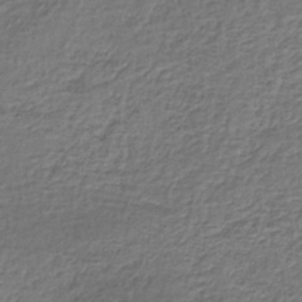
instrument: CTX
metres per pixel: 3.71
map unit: lHb
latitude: -35.1998
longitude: 63.2754
